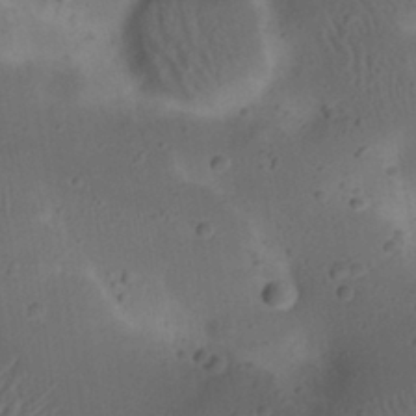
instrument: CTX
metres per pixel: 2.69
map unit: eHh
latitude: 23.0836
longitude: -70.6490
